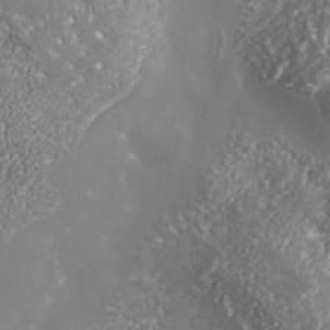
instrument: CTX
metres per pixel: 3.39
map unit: Nhe
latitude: -36.0094
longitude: -91.0458
